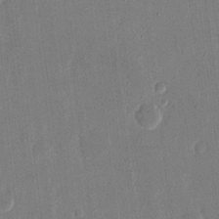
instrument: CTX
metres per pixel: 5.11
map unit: eHh
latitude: 15.1215
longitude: -70.3656
